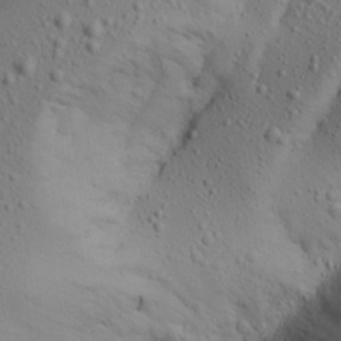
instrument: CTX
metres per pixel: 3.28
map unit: Aa
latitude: 15.6883
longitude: -143.0836
